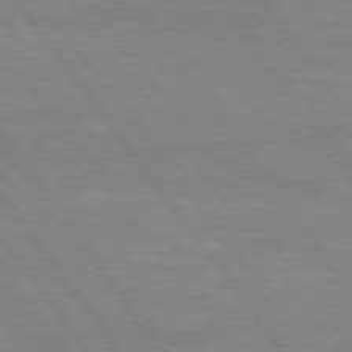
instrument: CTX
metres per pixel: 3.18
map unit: Hpe
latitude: 75.1781
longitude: -144.8191
